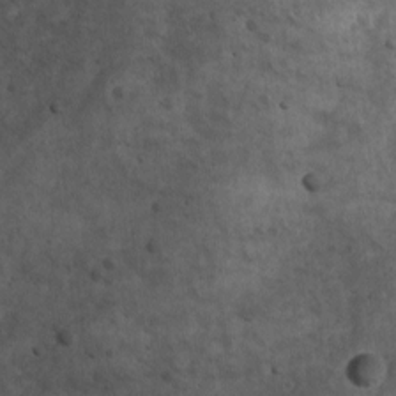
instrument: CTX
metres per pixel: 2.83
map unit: Ave
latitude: 17.1781
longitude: -133.4993
